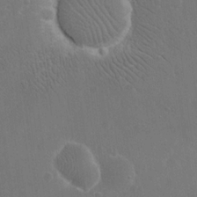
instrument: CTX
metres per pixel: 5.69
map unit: eHh
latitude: 19.7260
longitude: -67.4615
